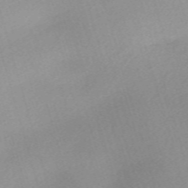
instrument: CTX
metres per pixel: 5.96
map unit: eHh
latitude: -61.3510
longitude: 49.9745
